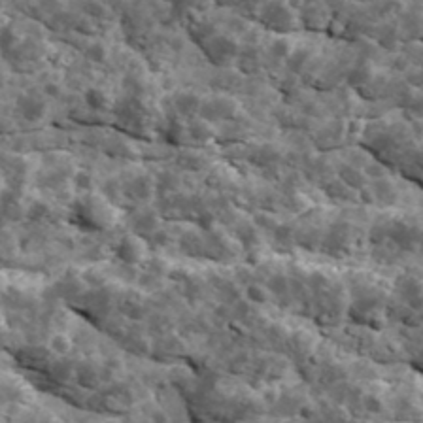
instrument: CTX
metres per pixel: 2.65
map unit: Ave
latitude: 17.8772
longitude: -134.8002
